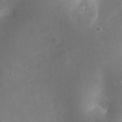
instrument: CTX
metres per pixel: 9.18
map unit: eHh
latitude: 23.4426
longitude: -67.2914
